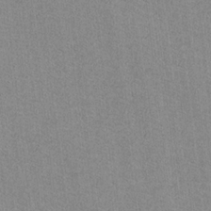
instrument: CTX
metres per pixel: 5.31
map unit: lAvf
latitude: -6.4818
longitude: -114.3089
